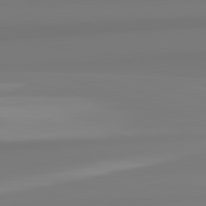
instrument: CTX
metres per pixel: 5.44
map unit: lApd
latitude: 82.6679
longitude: 172.4629
